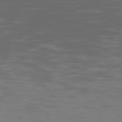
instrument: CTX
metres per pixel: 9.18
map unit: Hpe
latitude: 74.2334
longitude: -126.3090
